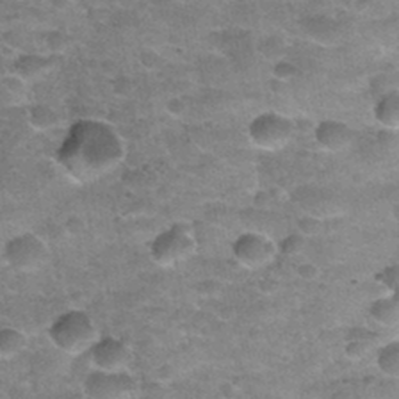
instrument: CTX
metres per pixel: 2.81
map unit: Nhu
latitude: 32.2333
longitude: -53.0458
